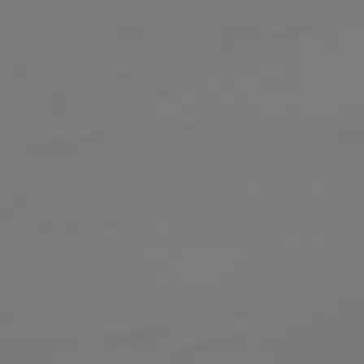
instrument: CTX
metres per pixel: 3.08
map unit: Ap
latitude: -77.0486
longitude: -69.9339
